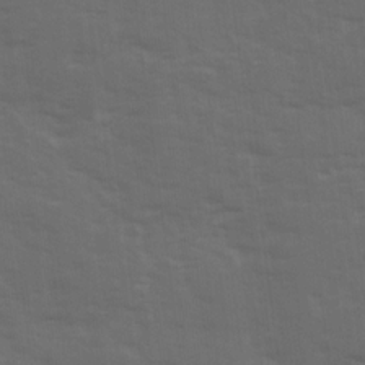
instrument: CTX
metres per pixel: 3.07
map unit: Ave
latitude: 19.0080
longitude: -130.5924
